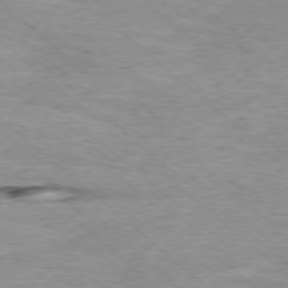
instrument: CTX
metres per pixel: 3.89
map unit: Ap
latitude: -77.5210
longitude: -92.9513
